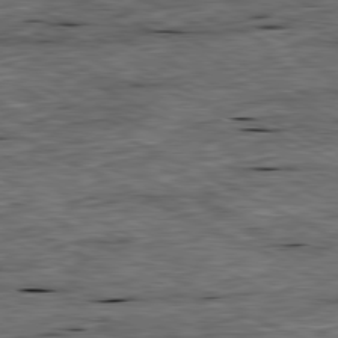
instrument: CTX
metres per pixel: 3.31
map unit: Ap
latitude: -80.8975
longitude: -88.3468
